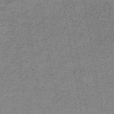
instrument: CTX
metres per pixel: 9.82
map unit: lHb
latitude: -43.4643
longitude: 56.1039
